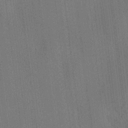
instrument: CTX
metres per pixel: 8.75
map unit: HNhu
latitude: 8.7435
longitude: 15.7478
